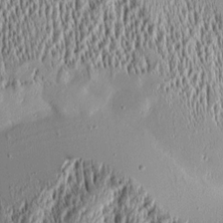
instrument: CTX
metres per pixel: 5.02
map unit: Aa
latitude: 9.0081
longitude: -130.4979
